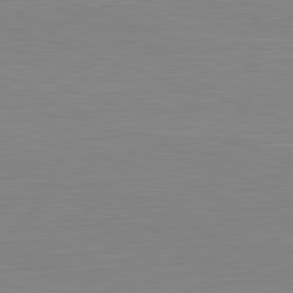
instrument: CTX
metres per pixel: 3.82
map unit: Hpe
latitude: -82.1795
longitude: 10.5763
